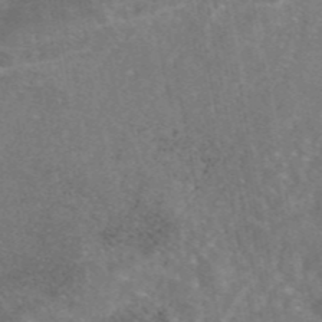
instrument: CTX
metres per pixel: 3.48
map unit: eAb
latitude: 46.7624
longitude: 106.4818
